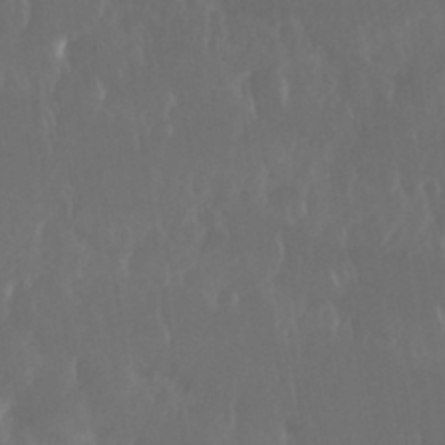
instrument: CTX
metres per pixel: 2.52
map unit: Nhu
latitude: 29.3293
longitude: -57.0836
